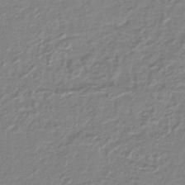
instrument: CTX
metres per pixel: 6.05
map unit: lHb
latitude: -40.3684
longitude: 61.2565
